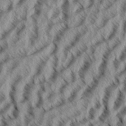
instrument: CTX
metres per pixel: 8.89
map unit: eHh
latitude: 34.2900
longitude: -139.3482
